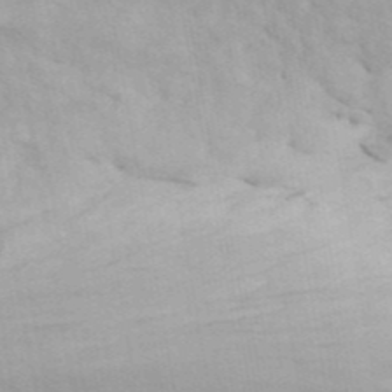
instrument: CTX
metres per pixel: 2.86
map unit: ANa
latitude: 46.9703
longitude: -83.9528
